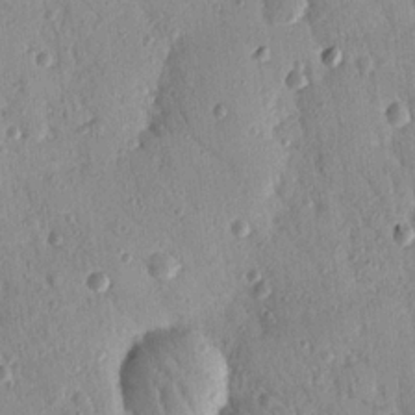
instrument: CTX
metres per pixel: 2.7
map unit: Nhu
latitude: 18.5356
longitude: -78.2145
